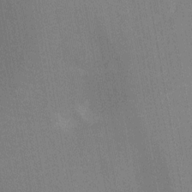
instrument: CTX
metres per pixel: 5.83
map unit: Nhu
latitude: -11.8234
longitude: -21.8773
